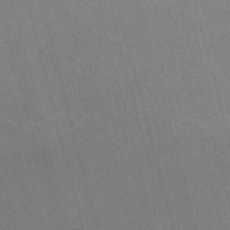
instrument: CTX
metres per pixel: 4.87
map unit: Nve
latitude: -57.7855
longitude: 62.6707
